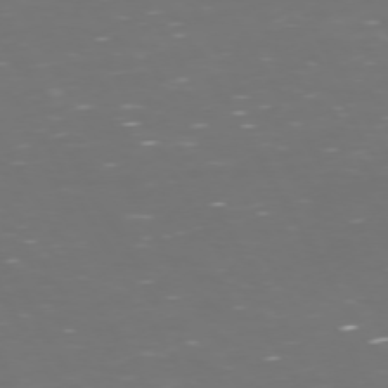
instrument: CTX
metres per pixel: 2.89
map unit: Hpe
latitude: 72.1767
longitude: -126.2145
